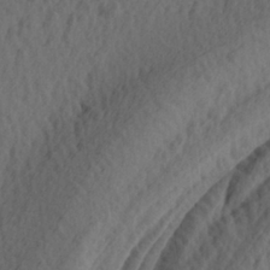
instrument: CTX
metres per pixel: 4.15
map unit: lAa
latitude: -7.4832
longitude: -123.7639
